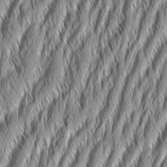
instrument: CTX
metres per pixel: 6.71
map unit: Aa
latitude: 7.7639
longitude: -130.7625
